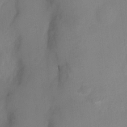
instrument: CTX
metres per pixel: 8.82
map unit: Ht
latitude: 3.0836
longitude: -27.5938
